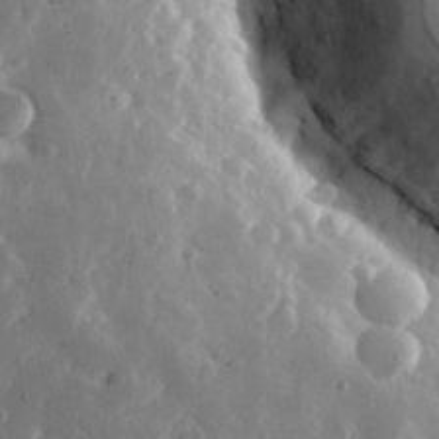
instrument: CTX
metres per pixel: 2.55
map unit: lHvf
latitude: 31.9717
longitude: -88.9703
